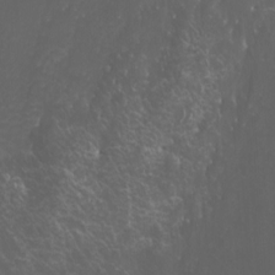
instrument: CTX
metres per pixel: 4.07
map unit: Nhu
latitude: -10.2362
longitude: -69.4804
